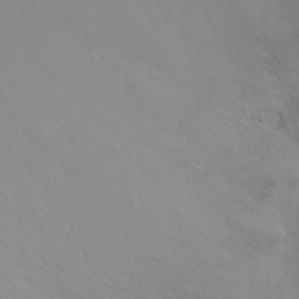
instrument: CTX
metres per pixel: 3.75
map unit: Hto
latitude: -11.0109
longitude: -37.4993
